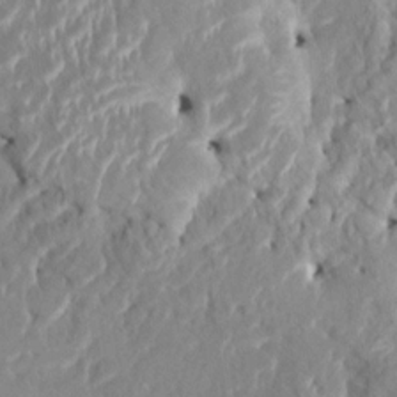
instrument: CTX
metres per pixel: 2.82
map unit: HNhu
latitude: 7.6505
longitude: -1.5371
